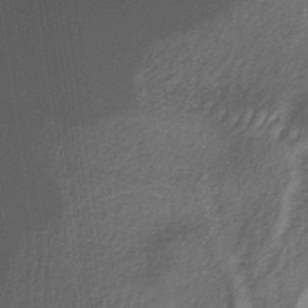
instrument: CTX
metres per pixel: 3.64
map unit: eHb
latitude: -32.3873
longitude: 67.6911
